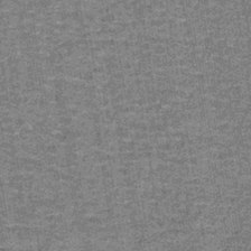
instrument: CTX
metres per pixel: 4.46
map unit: lHb
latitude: -42.6707
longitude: 55.3699
